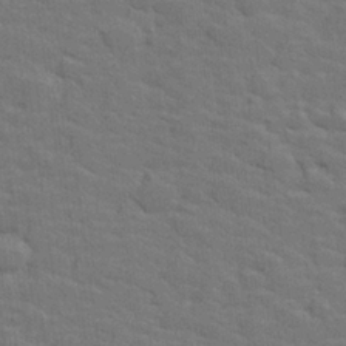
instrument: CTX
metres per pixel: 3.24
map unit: lHvf
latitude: 26.0255
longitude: 142.4817
